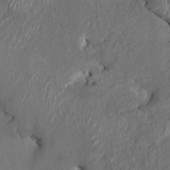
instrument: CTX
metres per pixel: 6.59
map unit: HNhu
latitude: 3.5560
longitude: -6.3467
